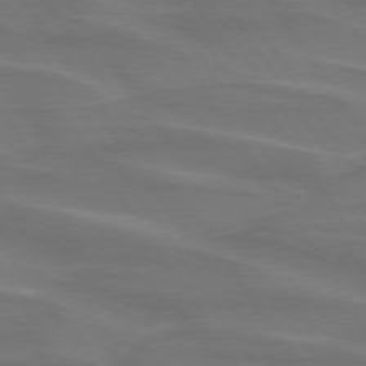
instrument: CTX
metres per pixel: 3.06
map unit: lApd
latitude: 74.3467
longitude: -61.5371
